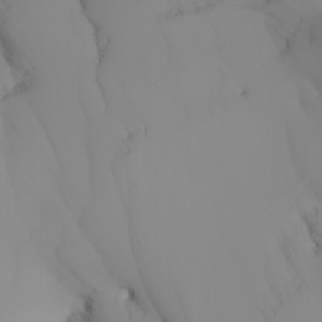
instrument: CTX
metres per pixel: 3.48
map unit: Nhu
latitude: -4.8219
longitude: -93.2915
